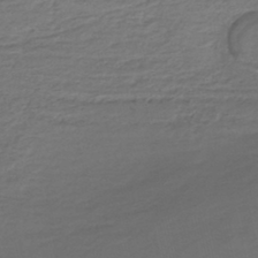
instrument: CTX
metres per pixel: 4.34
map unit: HNhu
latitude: -43.3887
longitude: 101.5021
